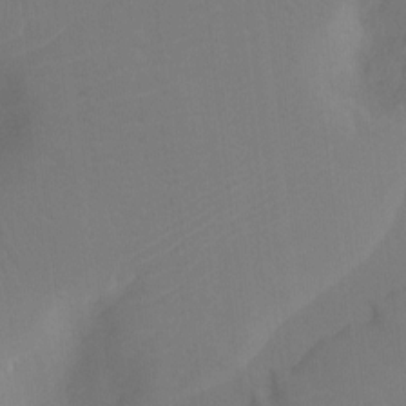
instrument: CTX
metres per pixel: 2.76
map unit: Ht
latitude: -8.1984
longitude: -28.2900
